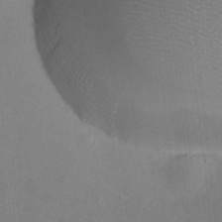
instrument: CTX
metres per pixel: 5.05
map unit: HNhu
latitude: 8.4979
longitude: 9.6344
